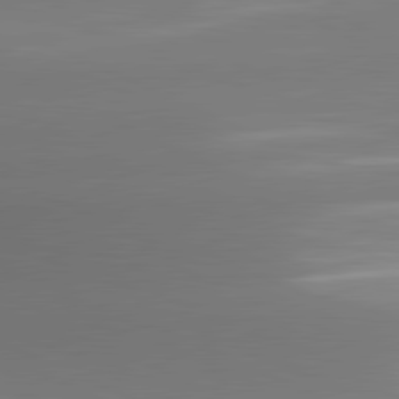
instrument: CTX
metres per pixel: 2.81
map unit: lApd
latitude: 81.2537
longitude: 143.1620
